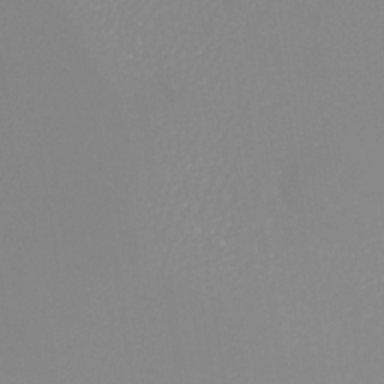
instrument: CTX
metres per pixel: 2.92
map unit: Nhu
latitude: -26.4440
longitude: -57.7827
